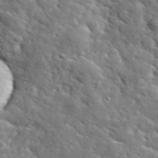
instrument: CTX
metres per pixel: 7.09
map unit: lHvf
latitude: 36.1767
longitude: -86.8758
